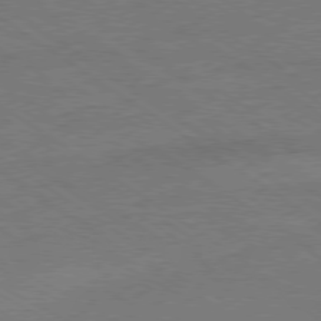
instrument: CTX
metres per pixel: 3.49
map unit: Ap
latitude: -79.5021
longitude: -82.3467
